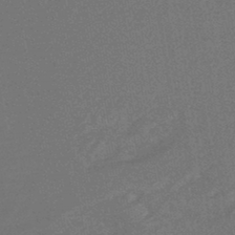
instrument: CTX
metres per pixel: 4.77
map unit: lHb
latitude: -43.9556
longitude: 78.4062
